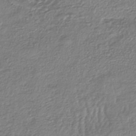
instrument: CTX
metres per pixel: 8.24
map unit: eHh
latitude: -43.3698
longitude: 122.4251
